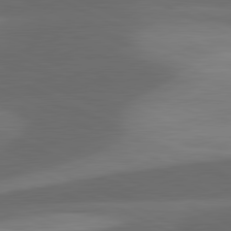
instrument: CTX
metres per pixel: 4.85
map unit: lApd
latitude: 81.3293
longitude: 126.2172
